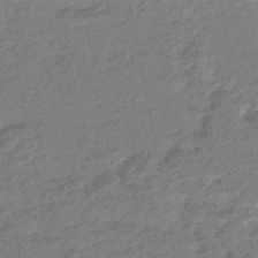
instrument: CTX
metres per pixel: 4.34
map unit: eHb
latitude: -45.3888
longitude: 89.3132
